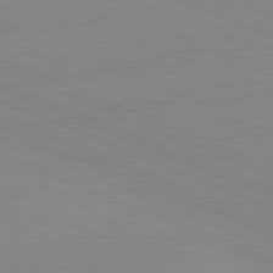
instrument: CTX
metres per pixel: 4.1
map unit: lApd
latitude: 81.6883
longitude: -157.3103
